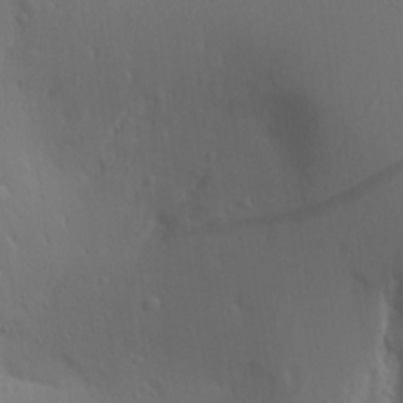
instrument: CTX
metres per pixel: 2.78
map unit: Aa
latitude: 18.1955
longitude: -141.8583
